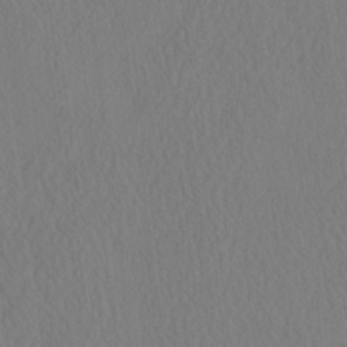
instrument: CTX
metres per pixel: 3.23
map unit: eHh
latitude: -3.1809
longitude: 16.5007
